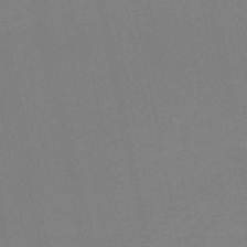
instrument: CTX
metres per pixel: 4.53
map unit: HNb
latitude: -51.0297
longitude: -52.4412
